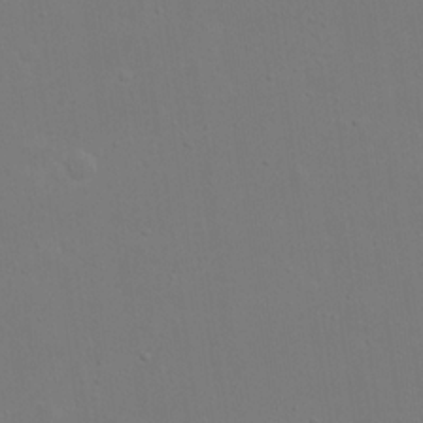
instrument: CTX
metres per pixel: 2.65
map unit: eHh
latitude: 19.4615
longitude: -71.9339
